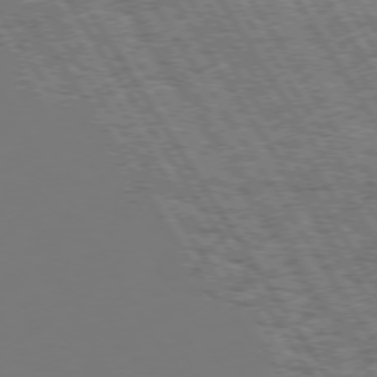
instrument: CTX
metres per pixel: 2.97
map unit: Hpe
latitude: 73.5372
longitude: -126.4979
